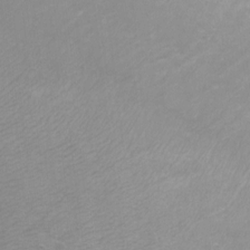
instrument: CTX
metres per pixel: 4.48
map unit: Ht
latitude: -7.1998
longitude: -34.4790
